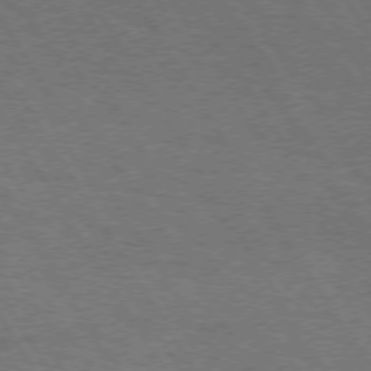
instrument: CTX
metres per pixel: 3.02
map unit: Hpe
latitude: 73.0648
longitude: -129.3482
